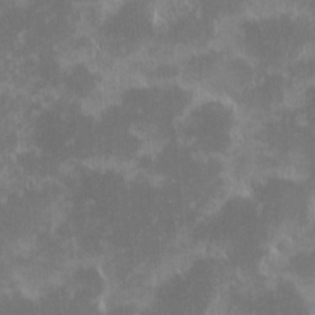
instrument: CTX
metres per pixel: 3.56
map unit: eHh
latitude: -1.5399
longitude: -85.4615
